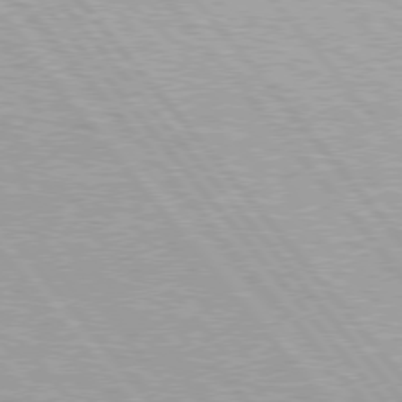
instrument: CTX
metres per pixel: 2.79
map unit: Hpe
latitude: 76.3278
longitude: -156.7813
